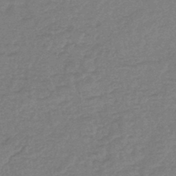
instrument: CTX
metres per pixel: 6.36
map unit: lHb
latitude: -43.2942
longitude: 79.4832
